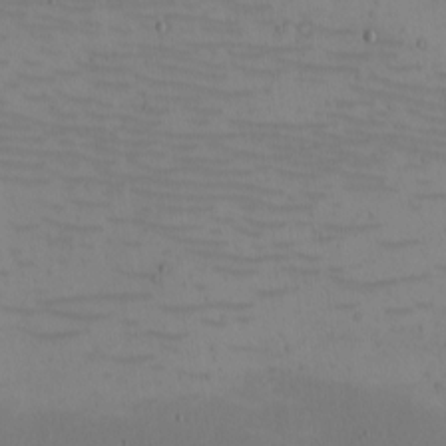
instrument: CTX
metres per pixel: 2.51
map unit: eHh
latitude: -5.1053
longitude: -82.4034
